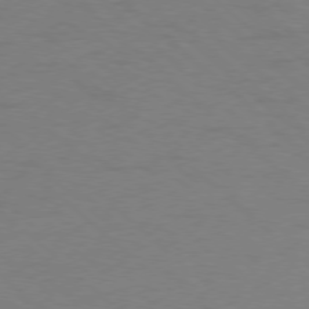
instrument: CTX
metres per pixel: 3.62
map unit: Ap
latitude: -78.2550
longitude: -68.4034
